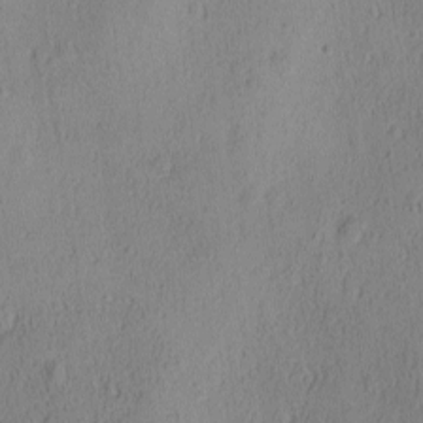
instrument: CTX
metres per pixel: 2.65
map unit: Ave
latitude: -8.9542
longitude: -121.8773
